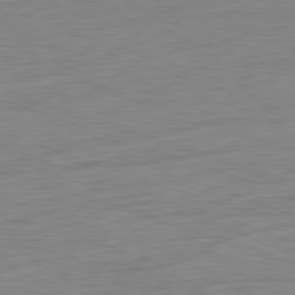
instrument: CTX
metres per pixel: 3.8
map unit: Ap
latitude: -81.9556
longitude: -77.8772
